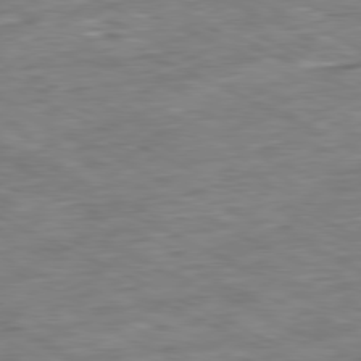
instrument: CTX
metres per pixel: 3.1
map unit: Ap
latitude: -80.7652
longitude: -91.3104
